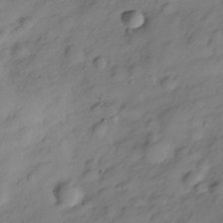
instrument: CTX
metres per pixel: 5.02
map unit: Hve
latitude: -28.3873
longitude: 93.2943
